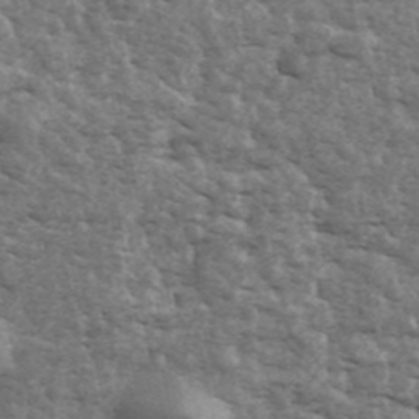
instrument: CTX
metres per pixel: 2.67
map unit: ANa
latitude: 43.7072
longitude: 46.9541
